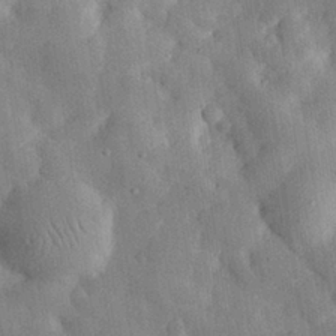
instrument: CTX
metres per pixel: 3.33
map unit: eHh
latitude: 30.2523
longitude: -76.2711
